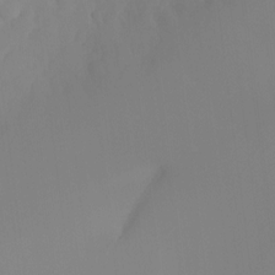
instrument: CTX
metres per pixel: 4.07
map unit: Ht
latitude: -16.5763
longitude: -49.3671
